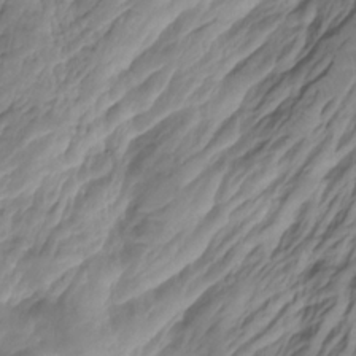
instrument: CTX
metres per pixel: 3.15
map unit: Hto
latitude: -8.3873
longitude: -44.7246
